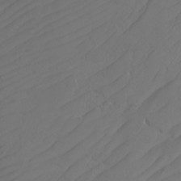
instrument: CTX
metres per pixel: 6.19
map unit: Htu
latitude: -7.7099
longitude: -65.8583
